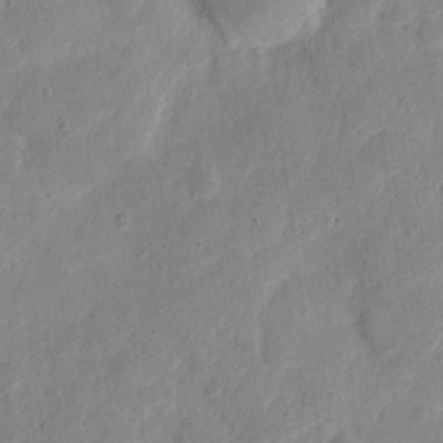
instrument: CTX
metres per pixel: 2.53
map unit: eHh
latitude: 7.8205
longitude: -71.8205
